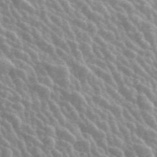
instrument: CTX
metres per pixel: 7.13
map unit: ANa
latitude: 45.3671
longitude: 38.4629
